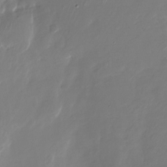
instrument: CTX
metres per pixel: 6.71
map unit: Nhu
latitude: -28.3495
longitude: -75.8205
